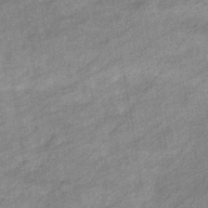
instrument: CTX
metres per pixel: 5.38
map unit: eHb
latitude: -39.9178
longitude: 81.8234
